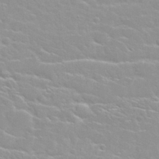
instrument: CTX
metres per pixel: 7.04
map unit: Nhu
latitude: 30.5357
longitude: -50.4223
